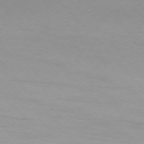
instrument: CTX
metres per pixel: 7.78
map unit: Ap
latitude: -76.3873
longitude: -71.6694
